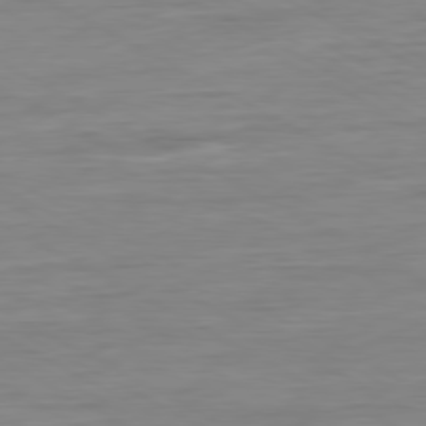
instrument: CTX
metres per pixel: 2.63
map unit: Ap
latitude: -80.5952
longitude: -78.0822
